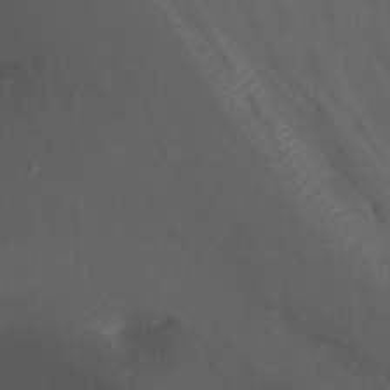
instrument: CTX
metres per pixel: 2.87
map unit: Nhu
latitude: -13.5021
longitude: -63.9717
